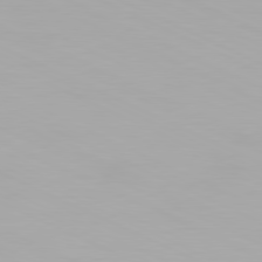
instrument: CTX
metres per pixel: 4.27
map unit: Hpe
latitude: -81.4077
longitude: 19.4832
